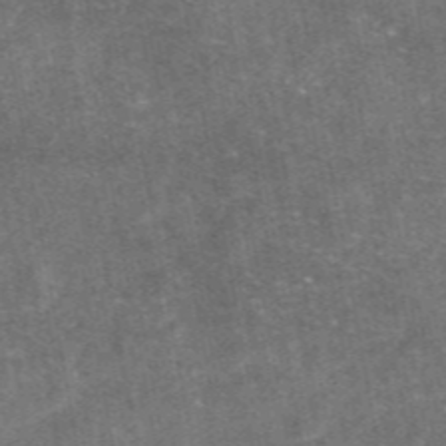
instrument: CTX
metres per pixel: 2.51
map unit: eAb
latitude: 47.4427
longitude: 120.8030
